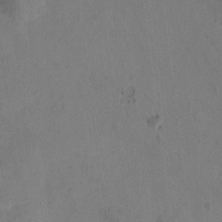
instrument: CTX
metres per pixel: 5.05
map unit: Htu
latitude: -3.2942
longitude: -176.4034
